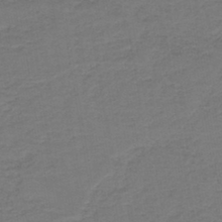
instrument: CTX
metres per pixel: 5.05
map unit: HNb
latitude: -43.5210
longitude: 49.6722
